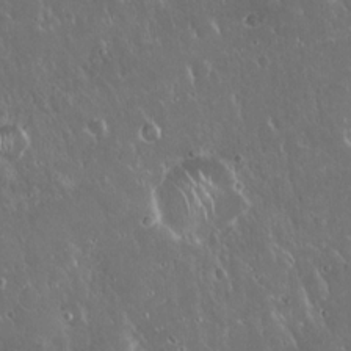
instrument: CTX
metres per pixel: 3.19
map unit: Hto
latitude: 19.0269
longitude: -57.7449
